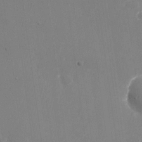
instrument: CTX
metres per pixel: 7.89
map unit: Nhu
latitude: -28.4062
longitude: -68.7246
